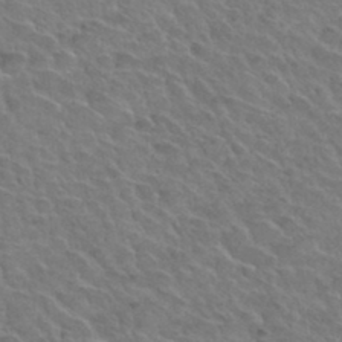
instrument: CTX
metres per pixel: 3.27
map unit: Hto
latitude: 33.8961
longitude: -49.9339
